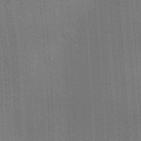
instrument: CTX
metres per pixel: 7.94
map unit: Aa
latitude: 32.7435
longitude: -143.0270
